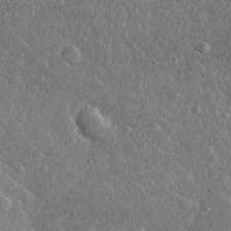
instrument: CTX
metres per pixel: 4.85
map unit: lHvf
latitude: 31.8017
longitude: -89.0081
